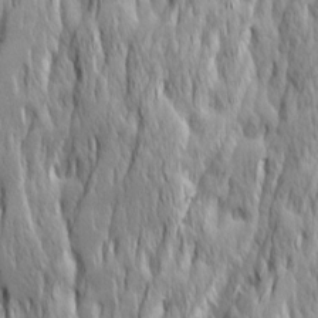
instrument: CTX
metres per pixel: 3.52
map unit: Ave
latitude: 14.8758
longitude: -135.5938
